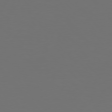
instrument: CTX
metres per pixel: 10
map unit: Hpe
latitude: 76.5168
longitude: -169.5371
